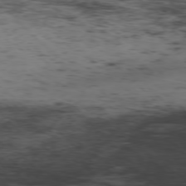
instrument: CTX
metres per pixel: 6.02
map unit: Hpe
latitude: -77.4454
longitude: 11.4266
